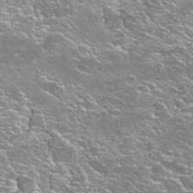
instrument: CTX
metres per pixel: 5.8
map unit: Hto
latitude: 27.0648
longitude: -50.2333
